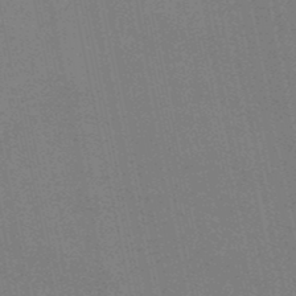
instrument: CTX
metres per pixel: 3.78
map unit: HNb
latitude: -49.2754
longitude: 59.1809
